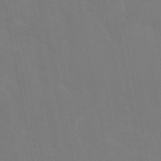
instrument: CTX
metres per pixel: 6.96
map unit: eAb
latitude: 45.6883
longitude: 121.3509
